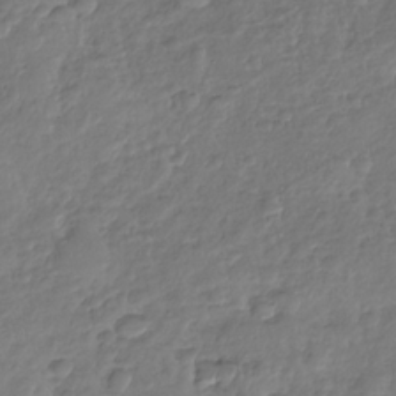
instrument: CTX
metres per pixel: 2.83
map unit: Nhu
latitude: -30.4818
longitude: -61.6505
